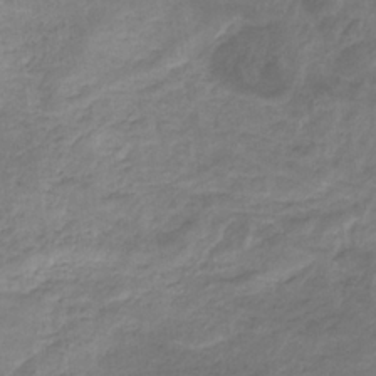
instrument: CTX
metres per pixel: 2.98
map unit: eHb
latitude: -32.4251
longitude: 68.6518
